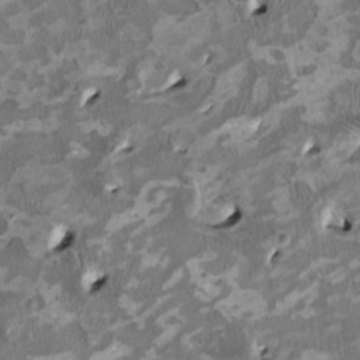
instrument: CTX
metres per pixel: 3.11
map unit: HNhu
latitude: 2.5357
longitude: -4.3845
